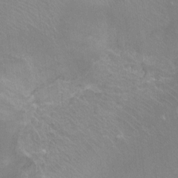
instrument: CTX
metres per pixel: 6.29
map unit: Ht
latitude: -10.1606
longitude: -38.4034
